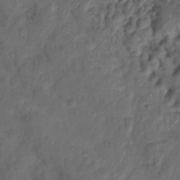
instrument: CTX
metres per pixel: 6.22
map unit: Nhu
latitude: 11.3482
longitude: -27.4427
